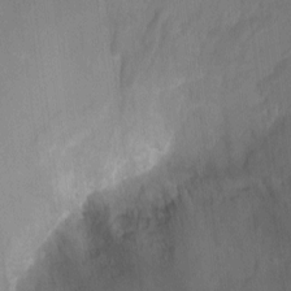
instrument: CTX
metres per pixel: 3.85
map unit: Ht
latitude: -4.3306
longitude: -27.2159
